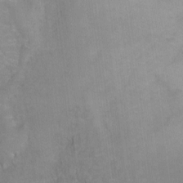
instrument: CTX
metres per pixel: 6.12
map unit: Ht
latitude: 0.1011
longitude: -38.5735
